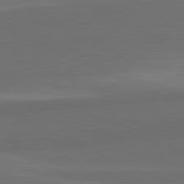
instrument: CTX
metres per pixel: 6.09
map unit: lApd
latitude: 82.1011
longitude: 157.6533
